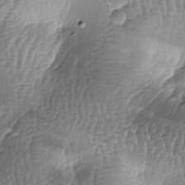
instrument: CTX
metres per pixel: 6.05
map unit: lAa
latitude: -6.7463
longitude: -128.1389
